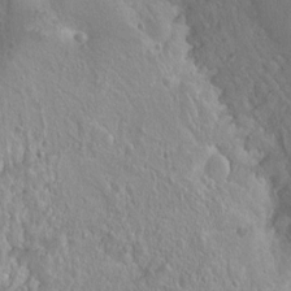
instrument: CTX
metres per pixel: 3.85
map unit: Ht
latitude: 1.6127
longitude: -32.4790
